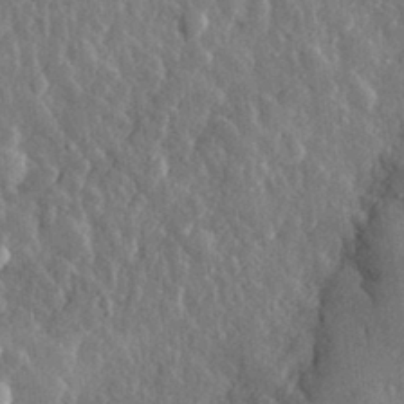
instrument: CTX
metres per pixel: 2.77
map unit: eHh
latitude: 32.6679
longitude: -80.0633
